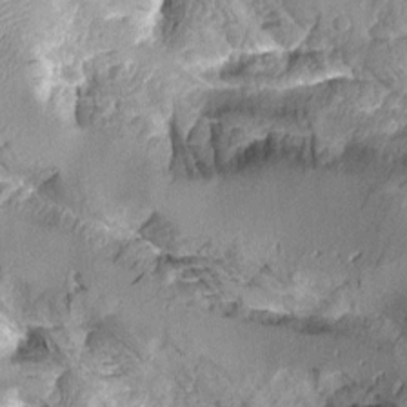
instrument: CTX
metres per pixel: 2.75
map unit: Aa
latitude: 9.1781
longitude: -128.5357
